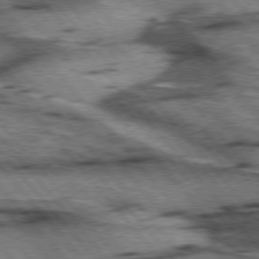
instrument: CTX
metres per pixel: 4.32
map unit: lApd
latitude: 75.6127
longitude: -49.5749
